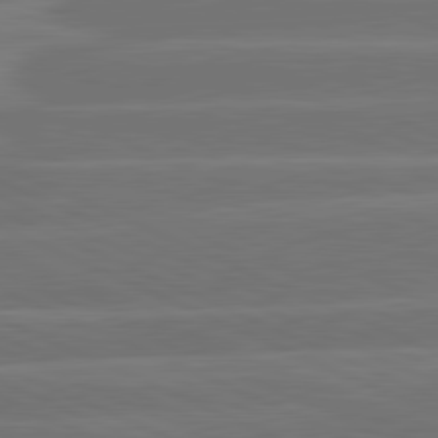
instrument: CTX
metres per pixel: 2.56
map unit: lApd
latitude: 81.7072
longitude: -135.8016
